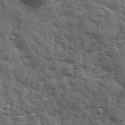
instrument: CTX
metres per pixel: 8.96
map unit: Ave
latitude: 12.5357
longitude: -103.1025
